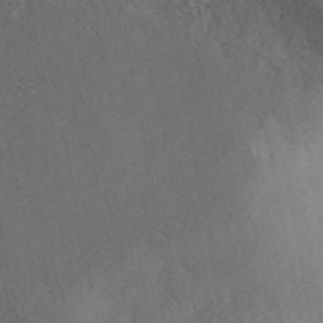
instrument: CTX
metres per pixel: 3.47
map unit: ANa
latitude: 44.3467
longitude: 37.7099
